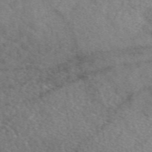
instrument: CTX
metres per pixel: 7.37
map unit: eAb
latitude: 49.8205
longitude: 116.8785
